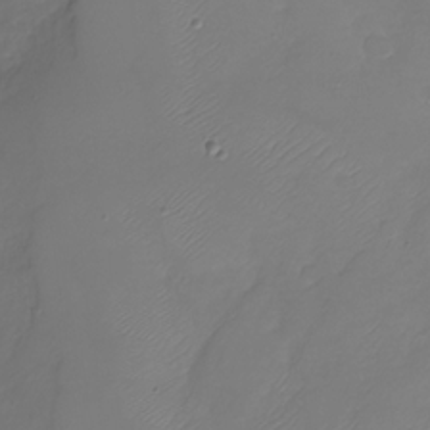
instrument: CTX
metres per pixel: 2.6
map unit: Nhu
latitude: -28.6330
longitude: -59.4238
